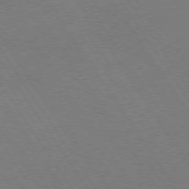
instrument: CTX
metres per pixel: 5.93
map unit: Hpe
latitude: 73.9151
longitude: -123.8583
